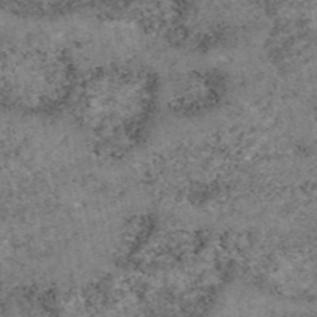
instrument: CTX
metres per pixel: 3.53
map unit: eAb
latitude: 46.9514
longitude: 118.2928
